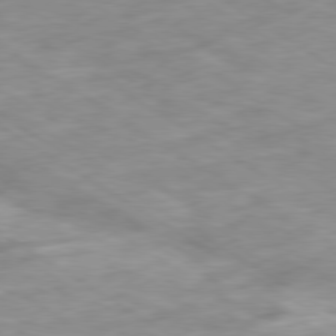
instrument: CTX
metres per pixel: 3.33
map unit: Ap
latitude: -80.1228
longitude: -74.8569
